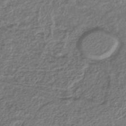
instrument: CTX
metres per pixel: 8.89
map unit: lHb
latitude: -40.9164
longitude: 62.2550
